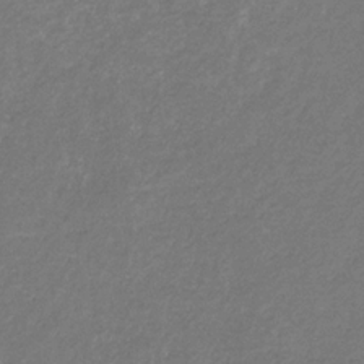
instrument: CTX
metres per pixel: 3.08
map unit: eHb
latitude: -31.2565
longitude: 71.0109
